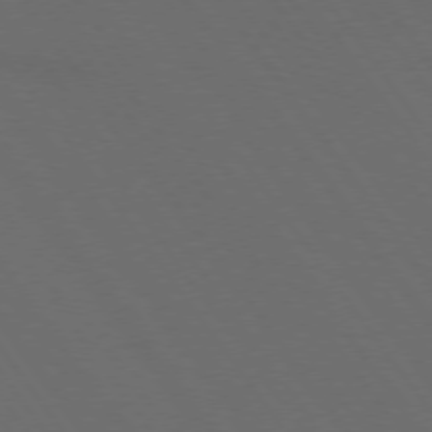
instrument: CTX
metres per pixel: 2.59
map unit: lApd
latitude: 73.8773
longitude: -72.2523
